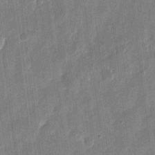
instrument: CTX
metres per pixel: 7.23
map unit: eHh
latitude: 11.1214
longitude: -70.6490
